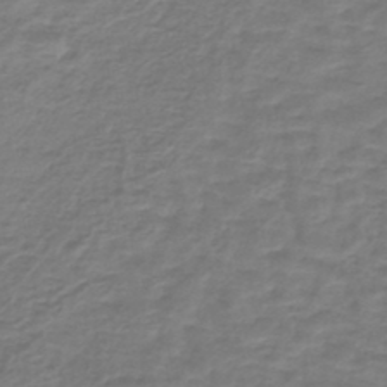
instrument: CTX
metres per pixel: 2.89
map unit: lHb
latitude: -43.3509
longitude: 72.5574
